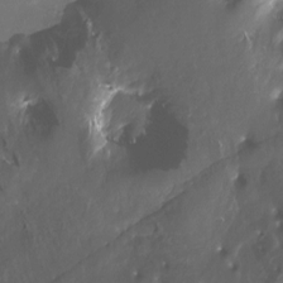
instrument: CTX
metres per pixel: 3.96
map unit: Htu
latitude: -13.7100
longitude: -47.3482
